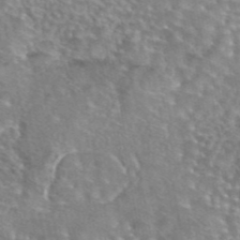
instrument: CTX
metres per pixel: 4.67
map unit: eAb
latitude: 44.8002
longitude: 104.3495
